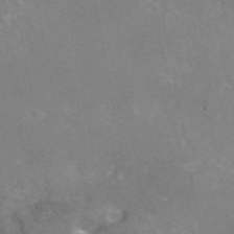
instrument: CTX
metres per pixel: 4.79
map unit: eAb
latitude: 45.9150
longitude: 115.6722
